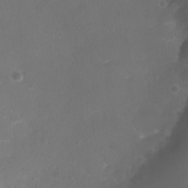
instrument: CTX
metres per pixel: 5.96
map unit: Ht
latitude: -1.9556
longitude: -18.8758
